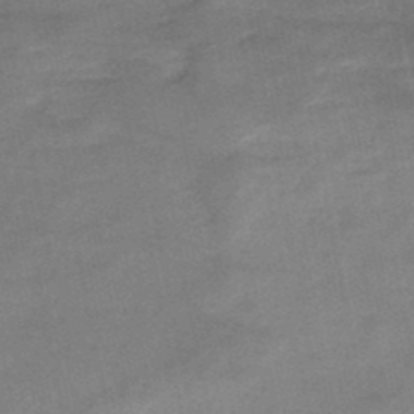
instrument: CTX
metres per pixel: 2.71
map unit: HNb
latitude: -46.9164
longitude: -35.9528
